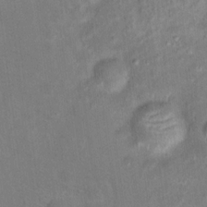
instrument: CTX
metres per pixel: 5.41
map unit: Hto
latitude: 14.8002
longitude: -41.3481
